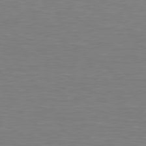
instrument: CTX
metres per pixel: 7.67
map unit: lApd
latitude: 79.1403
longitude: -91.0458
